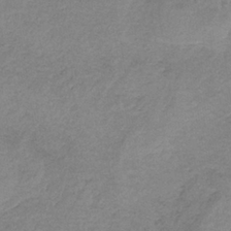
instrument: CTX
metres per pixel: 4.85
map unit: HNb
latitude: -34.2739
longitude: 58.6707
